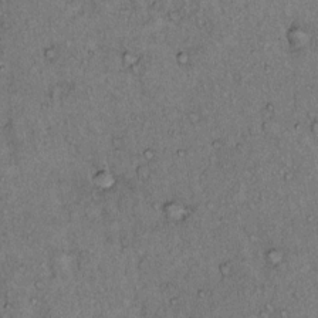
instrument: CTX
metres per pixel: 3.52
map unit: Hto
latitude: 12.3467
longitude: -58.3089
